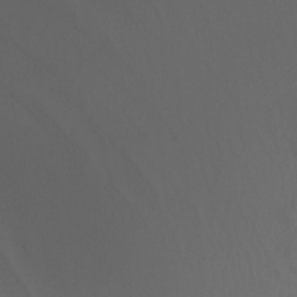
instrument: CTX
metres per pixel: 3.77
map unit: Nhu
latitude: -8.0472
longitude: -94.5546
